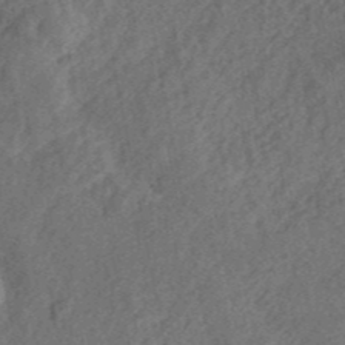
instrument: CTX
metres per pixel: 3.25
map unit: ANa
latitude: 42.0822
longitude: 51.6721
